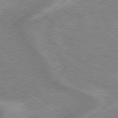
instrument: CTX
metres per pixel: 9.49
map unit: lApd
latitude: 79.1592
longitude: -169.5560
